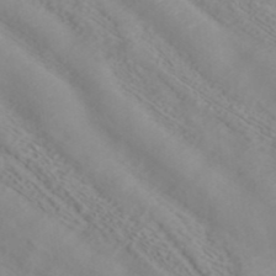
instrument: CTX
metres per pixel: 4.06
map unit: ANa
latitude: 37.7639
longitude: 23.5210
